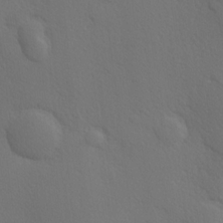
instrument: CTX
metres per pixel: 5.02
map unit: Hve
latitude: 19.5749
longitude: 150.1039
